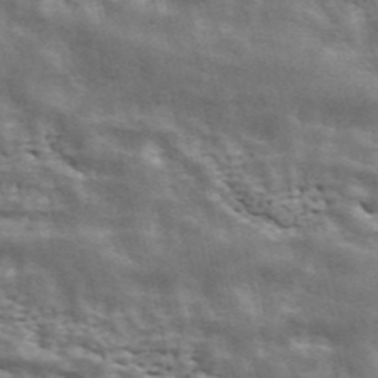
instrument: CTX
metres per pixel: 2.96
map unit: ANa
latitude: 42.6680
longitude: 47.1431
